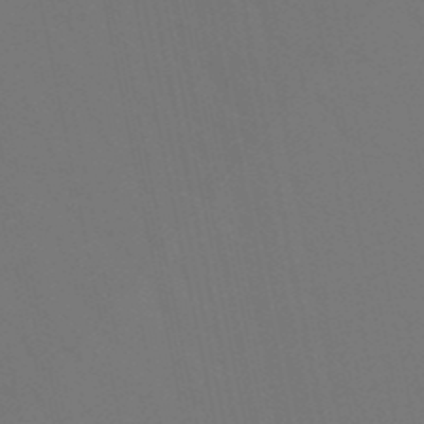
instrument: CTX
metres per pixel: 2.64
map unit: lHb
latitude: -49.7478
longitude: 75.2376
